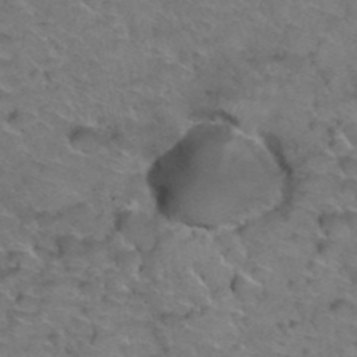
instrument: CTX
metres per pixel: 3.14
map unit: Hto
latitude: 38.9514
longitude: -43.9528
